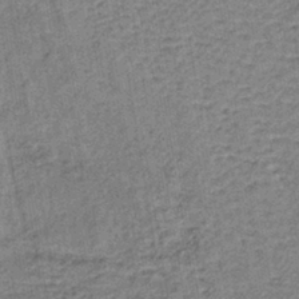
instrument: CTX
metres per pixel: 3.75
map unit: lHb
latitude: -40.1606
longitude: 62.5384
